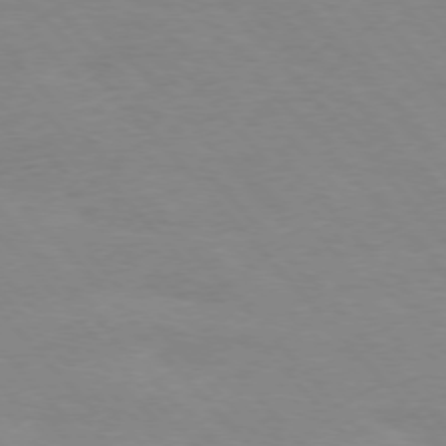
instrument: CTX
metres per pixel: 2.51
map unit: Ap
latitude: -76.7463
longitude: -88.1200
